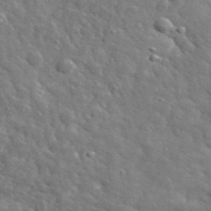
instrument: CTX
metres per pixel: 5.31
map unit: lHvf
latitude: 36.7435
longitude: -87.1592
